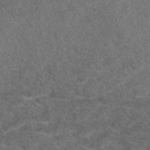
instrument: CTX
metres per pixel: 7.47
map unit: eAb
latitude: 47.5749
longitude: 107.8234
